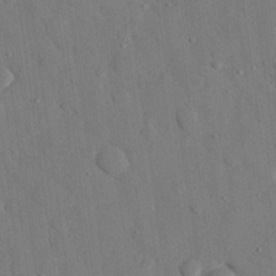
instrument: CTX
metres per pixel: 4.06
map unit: eHh
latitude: 27.3293
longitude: -79.0459
